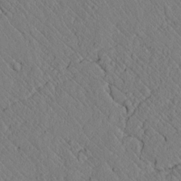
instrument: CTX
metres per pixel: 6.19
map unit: lAvf
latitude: 6.9514
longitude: 159.5399
